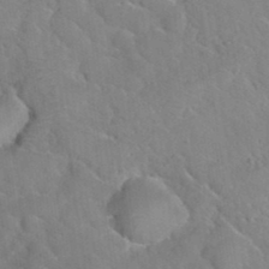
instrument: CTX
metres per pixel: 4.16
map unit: Hto
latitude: 35.5371
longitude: -50.6868
